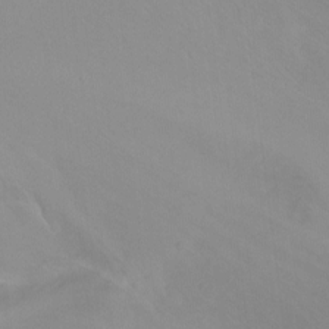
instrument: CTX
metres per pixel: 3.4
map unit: Hto
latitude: -7.2754
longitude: -44.4979
